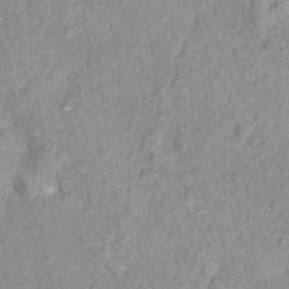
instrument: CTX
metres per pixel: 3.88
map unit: Nhu
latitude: 16.2145
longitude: -31.7450
